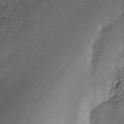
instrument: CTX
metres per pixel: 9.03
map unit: Nhu
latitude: -15.5777
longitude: -53.5182
